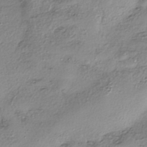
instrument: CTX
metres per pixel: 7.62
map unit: eHh
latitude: -42.2361
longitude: 122.8975
